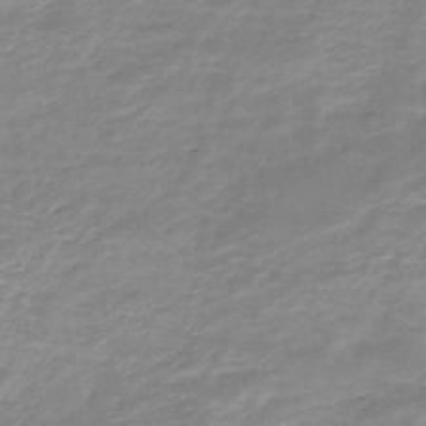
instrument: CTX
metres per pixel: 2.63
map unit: HNb
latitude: -48.9920
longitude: -39.5560
